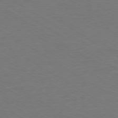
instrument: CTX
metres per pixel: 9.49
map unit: Ap
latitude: -79.2376
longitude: -84.3845
